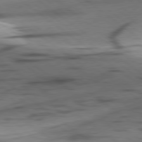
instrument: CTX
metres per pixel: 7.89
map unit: lApd
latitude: 78.9703
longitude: -50.9324
